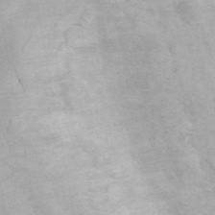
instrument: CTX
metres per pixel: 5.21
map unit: ANa
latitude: 45.9528
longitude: 21.6721
